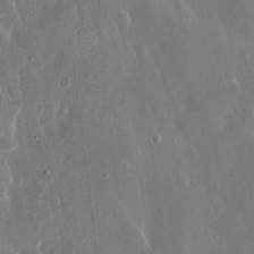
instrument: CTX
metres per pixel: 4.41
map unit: eHh
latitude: 13.0081
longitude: -71.6883
